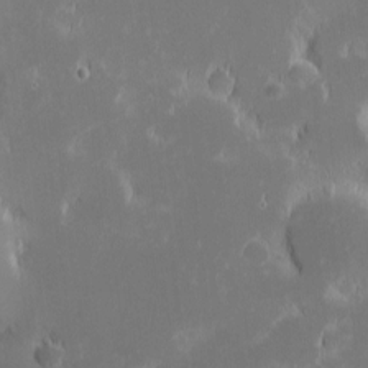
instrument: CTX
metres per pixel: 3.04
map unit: eHh
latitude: -1.8045
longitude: -84.0444
